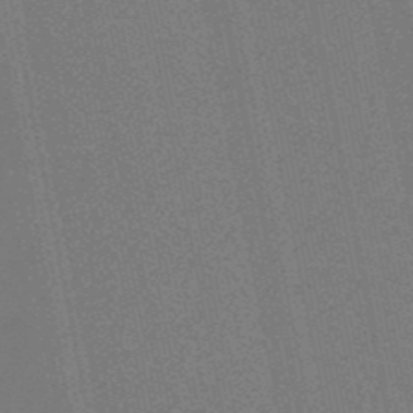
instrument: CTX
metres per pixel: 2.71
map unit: eHb
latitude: -50.2173
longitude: 79.1431
